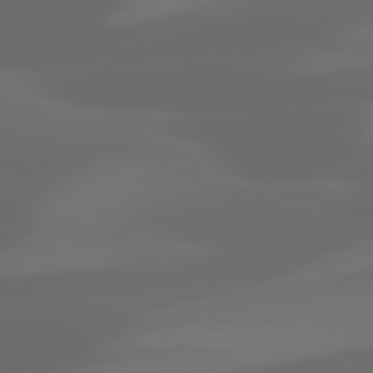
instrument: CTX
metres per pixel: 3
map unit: lApd
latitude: 81.1781
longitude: 122.9542
